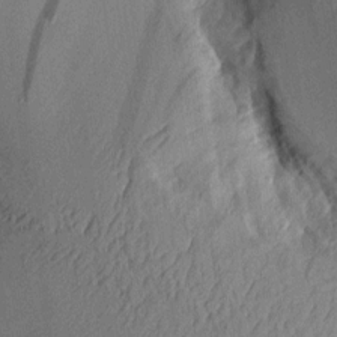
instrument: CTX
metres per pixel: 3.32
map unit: Aa
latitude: 9.6127
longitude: -127.6316
